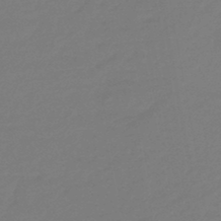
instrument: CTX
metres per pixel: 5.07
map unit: eHb
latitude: -46.7274
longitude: 88.6707
